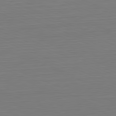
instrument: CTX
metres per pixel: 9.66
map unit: Hpe
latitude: -81.9367
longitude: 6.5762
